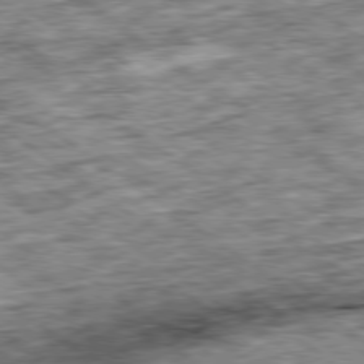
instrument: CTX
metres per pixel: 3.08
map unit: Ap
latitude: -79.4643
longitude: -75.8772
